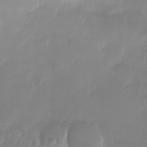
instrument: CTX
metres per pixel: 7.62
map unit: Nhu
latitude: -27.5021
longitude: -60.7624
